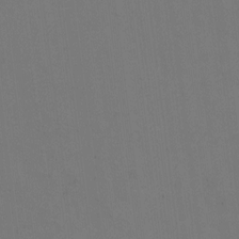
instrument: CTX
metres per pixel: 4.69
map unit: eHh
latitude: 5.1970
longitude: -65.9906
